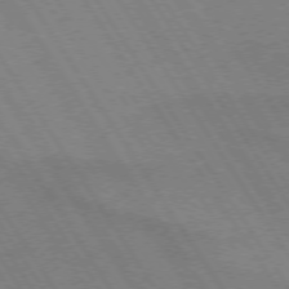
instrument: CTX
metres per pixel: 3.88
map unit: lApd
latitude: 72.7247
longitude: -58.1389
